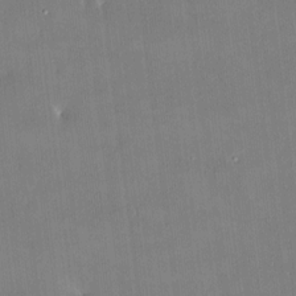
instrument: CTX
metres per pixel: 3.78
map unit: HNhu
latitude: 4.5924
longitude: 10.7652
